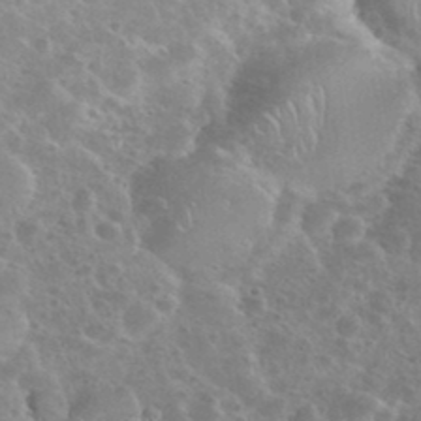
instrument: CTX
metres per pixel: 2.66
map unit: eHh
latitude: 35.8394
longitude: -60.4412
